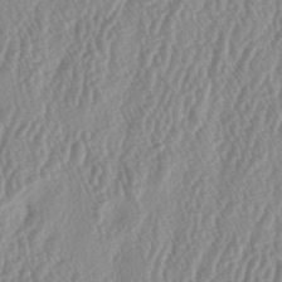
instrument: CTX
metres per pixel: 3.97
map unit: lAa
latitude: -5.3131
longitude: -129.7827
